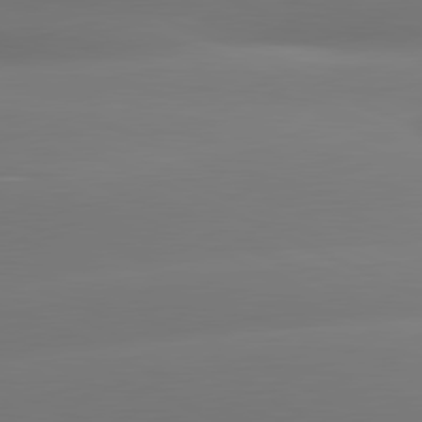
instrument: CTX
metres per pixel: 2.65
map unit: lApd
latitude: 81.1781
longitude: -160.5168
